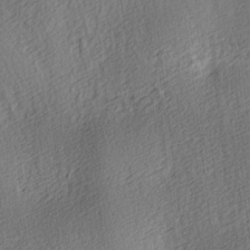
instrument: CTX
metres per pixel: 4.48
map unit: lAa
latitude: 3.7827
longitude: -112.3467
